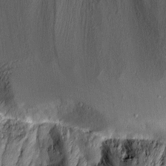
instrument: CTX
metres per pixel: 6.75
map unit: Ave
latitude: 13.9150
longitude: -131.3860
